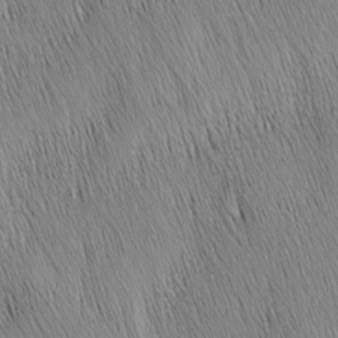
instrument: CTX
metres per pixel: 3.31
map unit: Nhu
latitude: -4.5951
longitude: -150.0255
